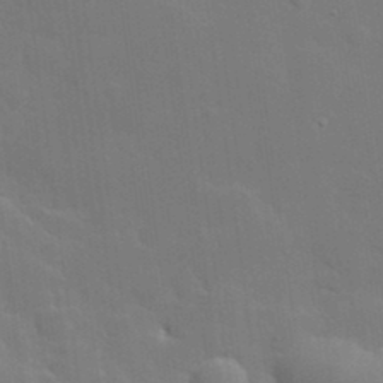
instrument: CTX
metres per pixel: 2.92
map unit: Hve
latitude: 24.6490
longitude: 150.6518
